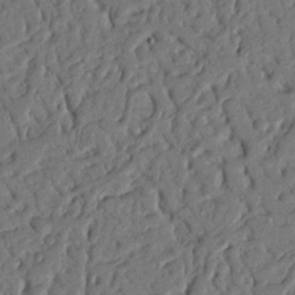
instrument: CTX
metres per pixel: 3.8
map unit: Nhu
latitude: 20.1767
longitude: -77.7638
